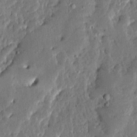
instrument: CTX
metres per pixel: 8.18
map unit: Ave
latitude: 13.5749
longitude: -137.0648
